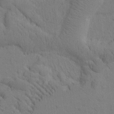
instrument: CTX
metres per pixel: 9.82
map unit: Htu
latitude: -1.4077
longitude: 172.4629
